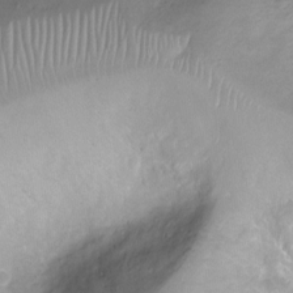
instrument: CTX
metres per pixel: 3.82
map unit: Ht
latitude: -8.8597
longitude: -20.3656
